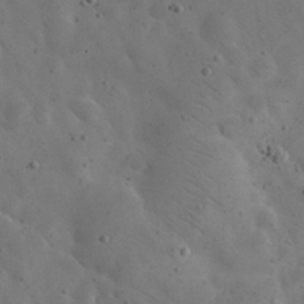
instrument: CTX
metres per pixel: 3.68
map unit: eHh
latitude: 24.9891
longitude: -67.2725
